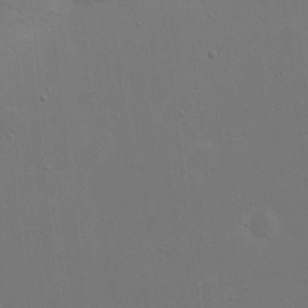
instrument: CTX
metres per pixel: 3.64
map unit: eHh
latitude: 23.4993
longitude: -69.3293
